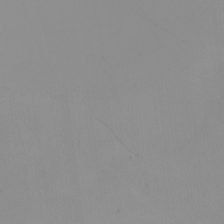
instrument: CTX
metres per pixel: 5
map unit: Nhu
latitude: -4.2361
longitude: -93.9150
